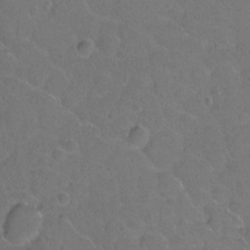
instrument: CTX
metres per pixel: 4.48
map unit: Hto
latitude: -3.2753
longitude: -34.7624
